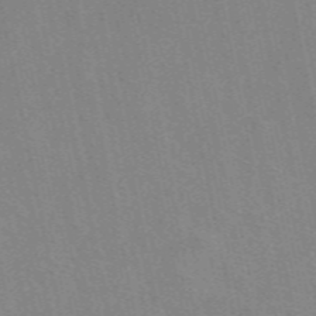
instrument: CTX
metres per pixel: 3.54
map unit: eAb
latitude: 50.0444
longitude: 116.4062
